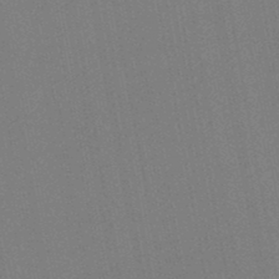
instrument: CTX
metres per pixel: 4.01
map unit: lHb
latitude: -47.0108
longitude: 69.6155
